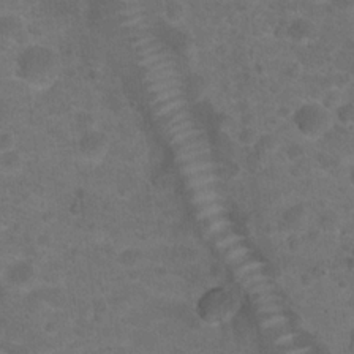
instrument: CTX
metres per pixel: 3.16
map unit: Hto
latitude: 19.1592
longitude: -39.0647
